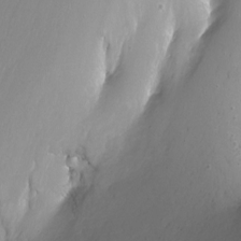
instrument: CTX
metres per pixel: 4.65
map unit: Nhu
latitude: -10.9542
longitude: -35.8772
